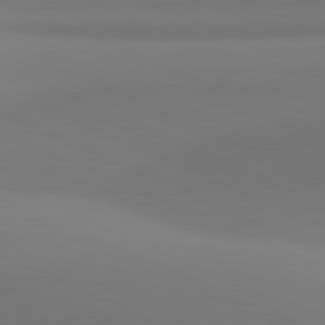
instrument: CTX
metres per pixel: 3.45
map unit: lApd
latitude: 81.6127
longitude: 144.4251
